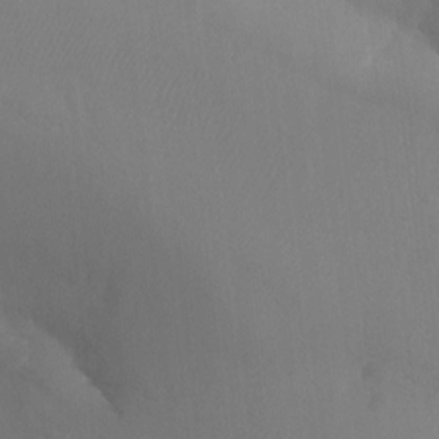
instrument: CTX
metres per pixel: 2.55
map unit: Aa
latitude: -12.9542
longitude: -67.9717
